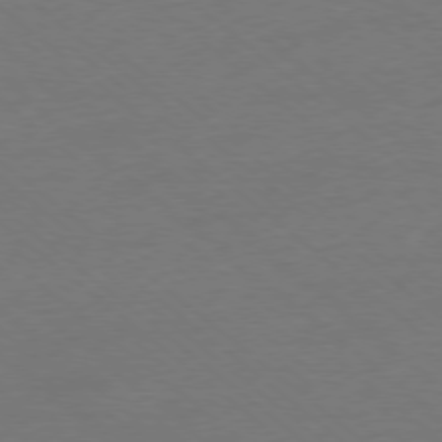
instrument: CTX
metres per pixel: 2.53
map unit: Ap
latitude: -78.2172
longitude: -96.3845
